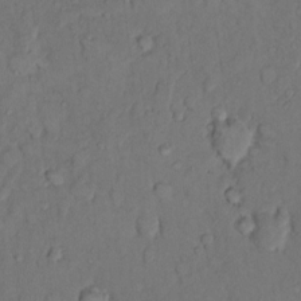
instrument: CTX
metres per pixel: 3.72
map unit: Hto
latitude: 10.9703
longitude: -62.1011
